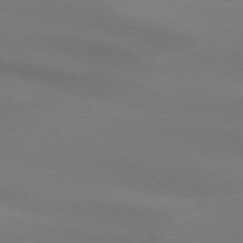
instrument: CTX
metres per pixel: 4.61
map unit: lApd
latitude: 73.2348
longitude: -49.2159
